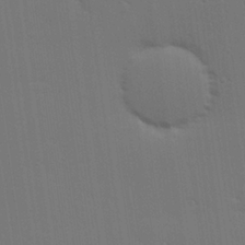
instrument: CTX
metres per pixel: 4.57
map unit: Hve
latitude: 26.9892
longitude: -91.5371
